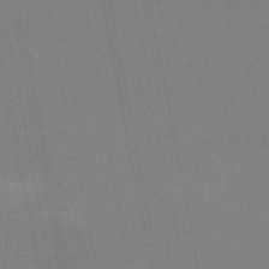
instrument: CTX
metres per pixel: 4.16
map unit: lHb
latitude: -48.3307
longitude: 67.0864
